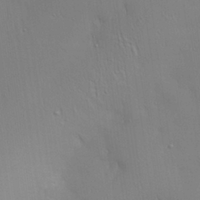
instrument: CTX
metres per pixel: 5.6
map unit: Aa
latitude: 26.7624
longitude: -138.2711
